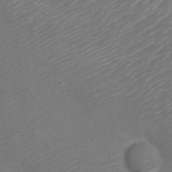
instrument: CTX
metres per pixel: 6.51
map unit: Nve
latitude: -20.3306
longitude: 107.9745
